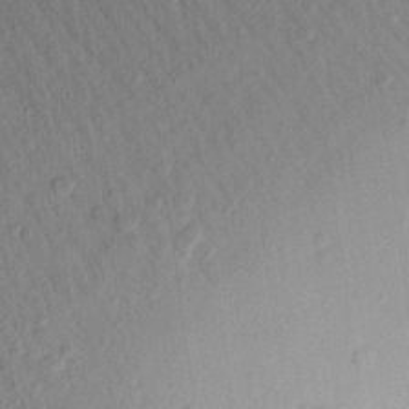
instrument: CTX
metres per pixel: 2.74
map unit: Aa
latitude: 21.9717
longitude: -147.2915
